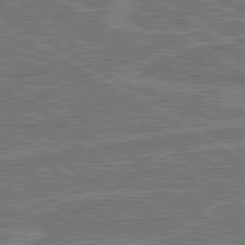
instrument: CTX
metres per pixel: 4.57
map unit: lApd
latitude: 80.5357
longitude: 119.5966
